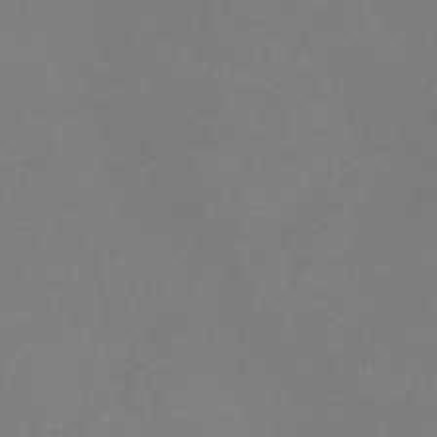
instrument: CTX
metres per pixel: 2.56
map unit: lHb
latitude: -37.8044
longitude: 73.1053
